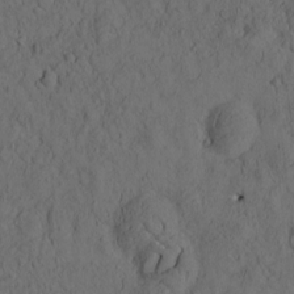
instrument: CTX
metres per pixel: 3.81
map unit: eHh
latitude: -1.5777
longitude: 17.2754
